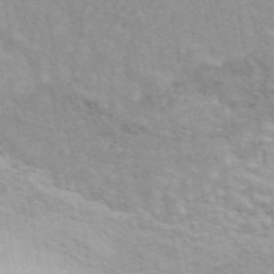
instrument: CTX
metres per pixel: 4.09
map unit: ANa
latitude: 46.5168
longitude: 26.0661
